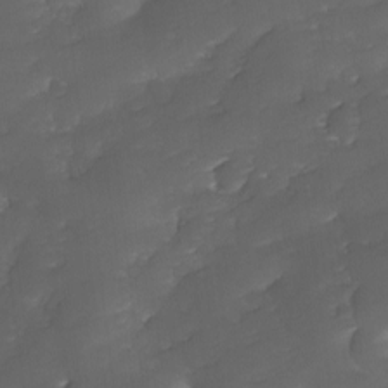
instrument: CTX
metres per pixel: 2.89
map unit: Ave
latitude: -10.4251
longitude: -122.2334
